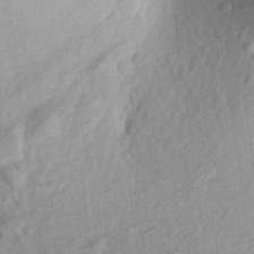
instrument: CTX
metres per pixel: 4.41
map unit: Aa
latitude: 27.3104
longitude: -144.0444
